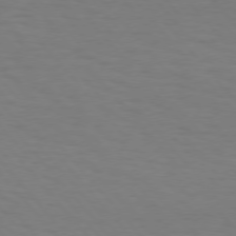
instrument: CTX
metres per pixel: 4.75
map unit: Hpe
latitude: 75.2726
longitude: -132.4034
